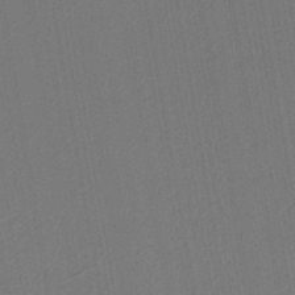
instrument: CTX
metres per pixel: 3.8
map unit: lHb
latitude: -42.9541
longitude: 61.0864
